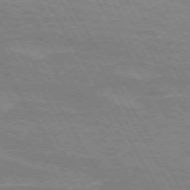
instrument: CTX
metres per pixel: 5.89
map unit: lApd
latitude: 72.4601
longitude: -55.7072
